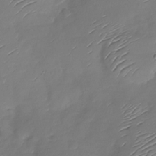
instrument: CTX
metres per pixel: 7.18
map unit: Nhu
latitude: -28.5763
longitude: -60.3089
